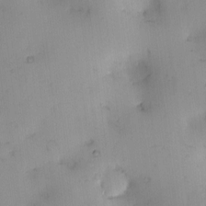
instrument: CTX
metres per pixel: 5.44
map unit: eHh
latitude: 0.0444
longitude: 19.0297
